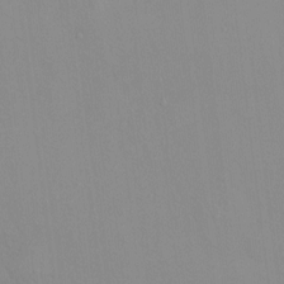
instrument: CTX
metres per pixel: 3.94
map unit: HNhu
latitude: 6.7246
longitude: 2.0661
